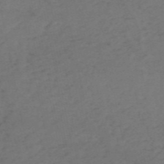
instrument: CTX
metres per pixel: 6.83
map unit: HNb
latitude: -55.1242
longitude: -44.2711
